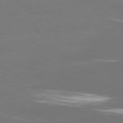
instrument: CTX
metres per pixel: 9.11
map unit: Ap
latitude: -79.5588
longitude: -93.4237
